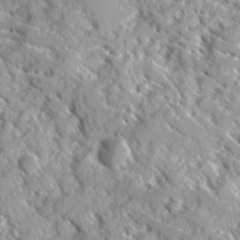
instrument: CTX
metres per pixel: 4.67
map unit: Ave
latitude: 16.5357
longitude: -130.3846
